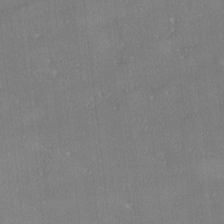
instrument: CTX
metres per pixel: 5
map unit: Ave
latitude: 18.5545
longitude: -137.5371
